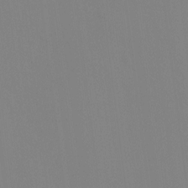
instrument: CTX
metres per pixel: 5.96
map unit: HNhu
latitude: 7.6316
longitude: 11.7478
